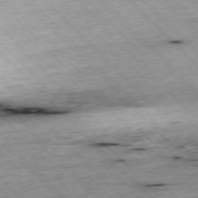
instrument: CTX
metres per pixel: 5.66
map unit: Hpe
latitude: -77.1620
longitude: -15.6505
